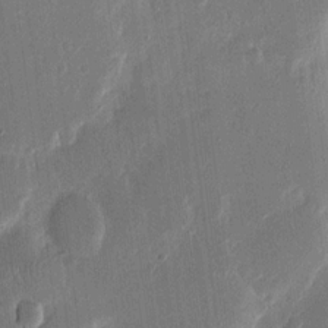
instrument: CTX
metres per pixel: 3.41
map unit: eHh
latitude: 13.8395
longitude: -68.9325
